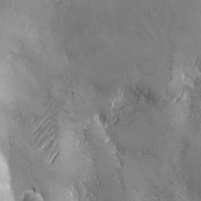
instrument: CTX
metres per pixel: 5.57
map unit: Ave
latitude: -7.0297
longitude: -121.1403
